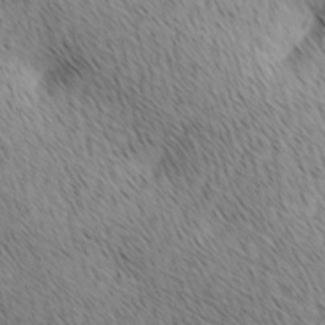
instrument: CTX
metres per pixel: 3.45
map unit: lAa
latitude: 10.3467
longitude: -107.9906
